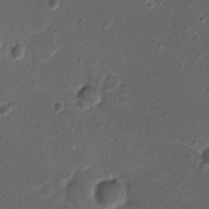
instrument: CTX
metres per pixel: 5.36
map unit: Ht
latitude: 1.2537
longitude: -25.5371
